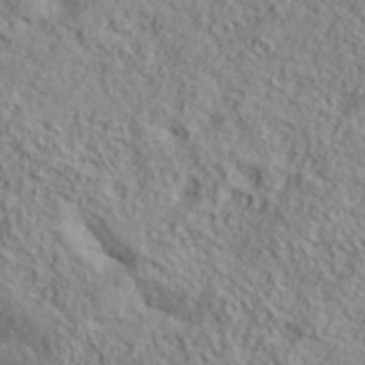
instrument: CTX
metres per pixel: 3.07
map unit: lHvf
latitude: 38.8002
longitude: -91.0836
